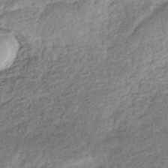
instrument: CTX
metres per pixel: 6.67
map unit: lHb
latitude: -38.8786
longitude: 67.8234
